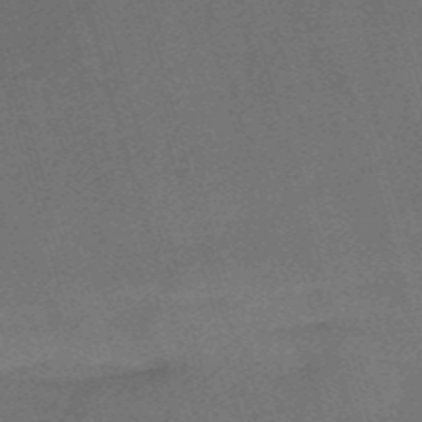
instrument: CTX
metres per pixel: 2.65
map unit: HNb
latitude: -54.0472
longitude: -36.5168
